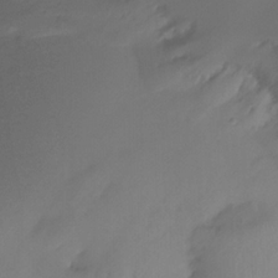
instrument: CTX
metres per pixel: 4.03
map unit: Ht
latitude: -14.1795
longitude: -51.1025
